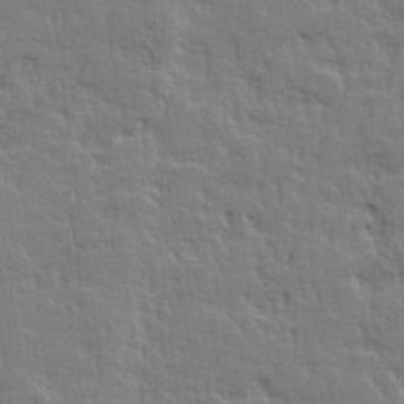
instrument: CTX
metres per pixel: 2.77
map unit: lHvf
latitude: 25.1214
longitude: 143.6910
